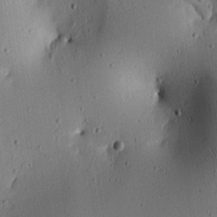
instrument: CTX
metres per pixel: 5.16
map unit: lAa
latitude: 6.3089
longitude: -113.8583
